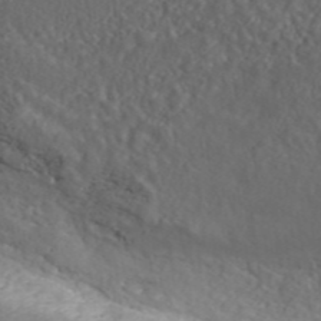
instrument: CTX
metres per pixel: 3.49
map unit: ANa
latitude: 45.3481
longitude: 21.3509
